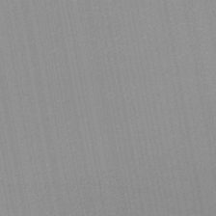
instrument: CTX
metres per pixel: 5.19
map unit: lHb
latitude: -48.0472
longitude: 66.9353
